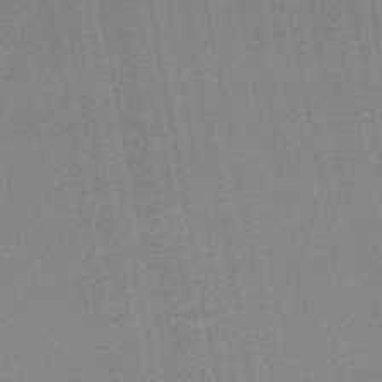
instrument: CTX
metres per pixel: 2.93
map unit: lHb
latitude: -47.8233
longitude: 67.0486
